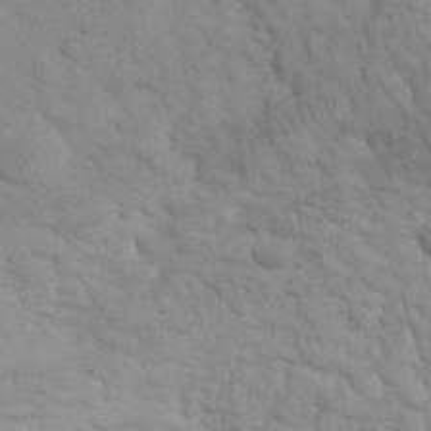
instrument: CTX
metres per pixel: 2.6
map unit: eHh
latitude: 32.4601
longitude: -67.0080
